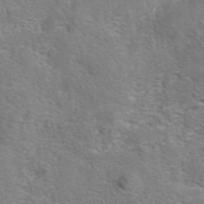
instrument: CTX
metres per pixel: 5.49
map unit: eAb
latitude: 42.4790
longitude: 104.3495
